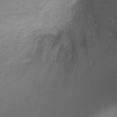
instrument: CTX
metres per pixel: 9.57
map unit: Ht
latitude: 1.8583
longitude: -24.7813
